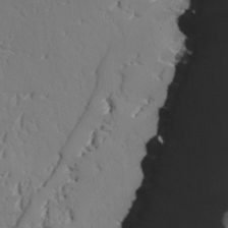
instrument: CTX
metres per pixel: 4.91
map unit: lAvf
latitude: 26.7813
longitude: -110.8002
